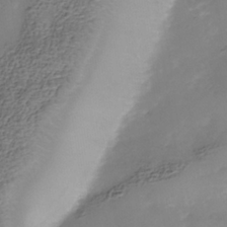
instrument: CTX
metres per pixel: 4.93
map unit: Nhe
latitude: -38.4062
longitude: -116.9514
